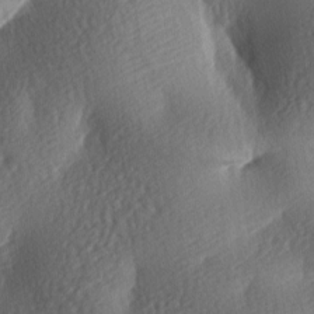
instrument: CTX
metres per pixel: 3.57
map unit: lAa
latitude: -8.3873
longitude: -126.6491
